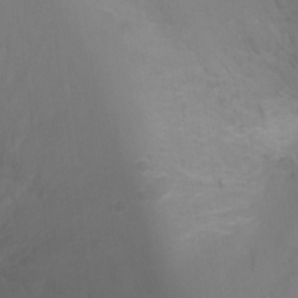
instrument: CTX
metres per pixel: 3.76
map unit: Ht
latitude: -2.8030
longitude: -26.1011
